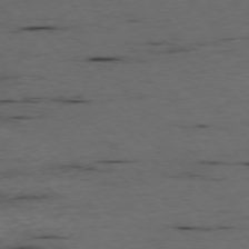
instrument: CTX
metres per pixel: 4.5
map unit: Ap
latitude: -76.1039
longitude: -91.1781
